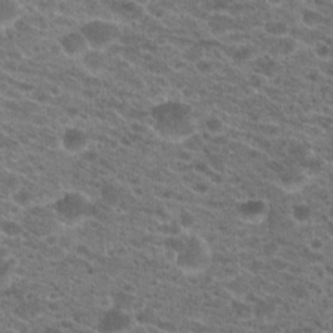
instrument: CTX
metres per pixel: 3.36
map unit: Hto
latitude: 21.0837
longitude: -38.9891
